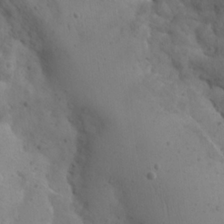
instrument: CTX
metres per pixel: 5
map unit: Nhu
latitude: 22.7813
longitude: -66.7624
